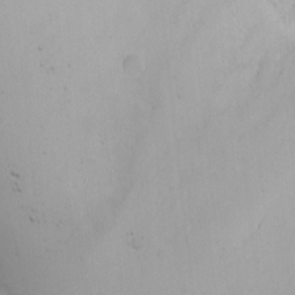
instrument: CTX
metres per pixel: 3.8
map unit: Nhu
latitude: -3.1431
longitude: -73.4616
